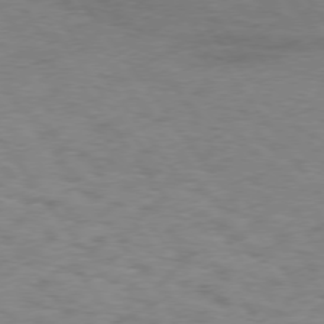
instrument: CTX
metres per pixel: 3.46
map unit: Hpe
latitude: 74.7246
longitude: -143.1214
